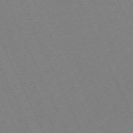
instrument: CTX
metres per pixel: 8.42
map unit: Hpe
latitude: -71.0109
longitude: 12.7085
